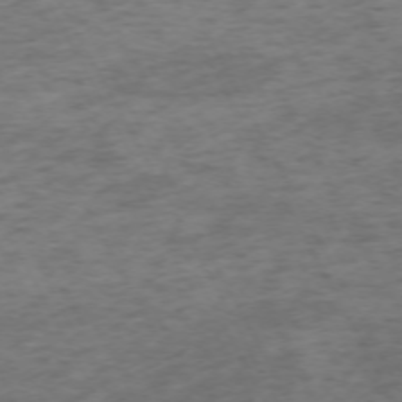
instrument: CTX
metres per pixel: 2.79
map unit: Ap
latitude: -72.8975
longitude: -70.4790
